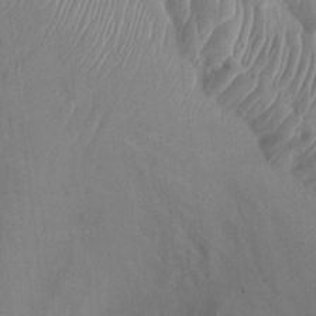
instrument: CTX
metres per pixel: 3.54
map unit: Ht
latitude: -2.2172
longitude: -15.8017
